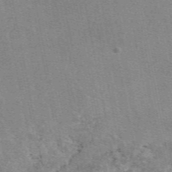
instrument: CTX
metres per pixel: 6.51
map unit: eAb
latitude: 48.1200
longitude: 115.8989
